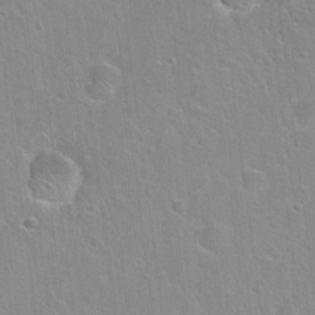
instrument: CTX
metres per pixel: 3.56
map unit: Hto
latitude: 22.3467
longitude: -52.4223
